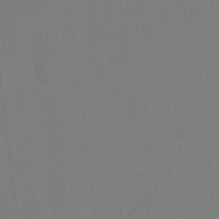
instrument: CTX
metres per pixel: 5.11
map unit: Hto
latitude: -12.2362
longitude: -40.3278
